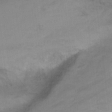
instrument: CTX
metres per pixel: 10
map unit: Hto
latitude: 4.2145
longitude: -32.5924
